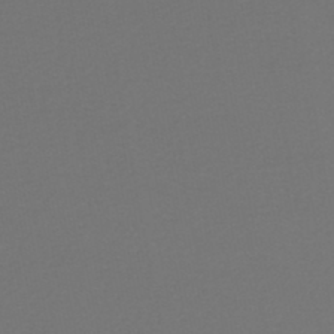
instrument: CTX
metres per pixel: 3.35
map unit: HNhu
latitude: -47.2754
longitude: 98.4629
